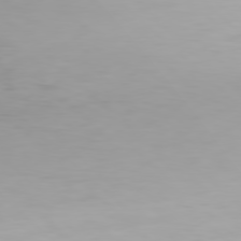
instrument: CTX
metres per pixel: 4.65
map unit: Hpe
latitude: 77.4426
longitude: -163.0081
